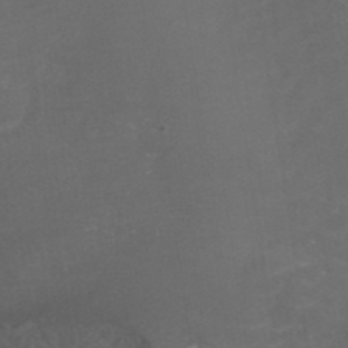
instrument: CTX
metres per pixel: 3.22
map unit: ANa
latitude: 41.5749
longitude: 27.5777
